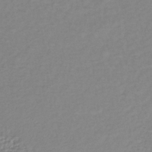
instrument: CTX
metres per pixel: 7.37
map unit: lHb
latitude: -34.1795
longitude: 64.3118
